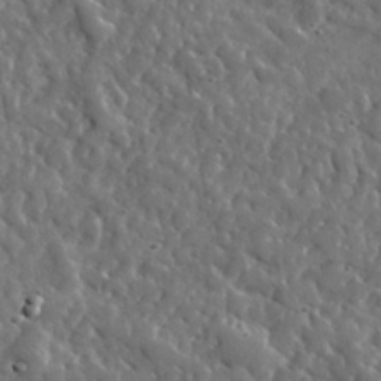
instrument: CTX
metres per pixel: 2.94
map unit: lHvf
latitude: 35.3103
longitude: -87.9906
